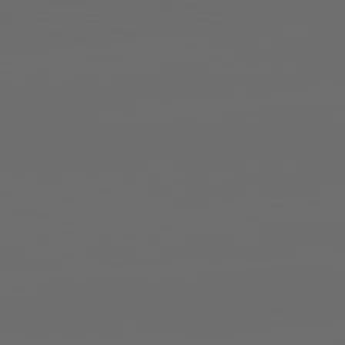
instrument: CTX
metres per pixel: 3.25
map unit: lApd
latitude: 83.8205
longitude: -130.4601
